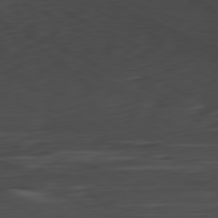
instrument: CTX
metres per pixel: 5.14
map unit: Ap
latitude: -81.2754
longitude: -68.8191
